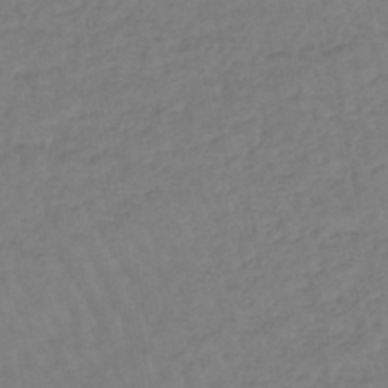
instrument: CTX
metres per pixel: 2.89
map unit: eHb
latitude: -45.8611
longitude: 80.6897
